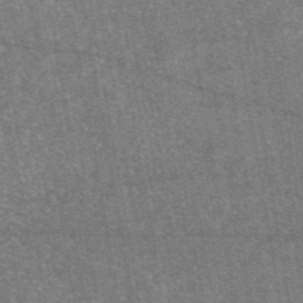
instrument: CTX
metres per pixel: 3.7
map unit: eAb
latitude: 46.9136
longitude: 120.8975
